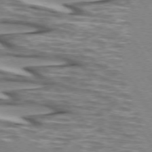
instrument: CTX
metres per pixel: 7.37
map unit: lApd
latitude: 73.1404
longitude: -56.8380
